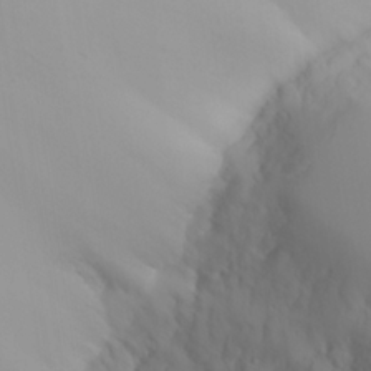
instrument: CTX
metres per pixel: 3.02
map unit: Aa
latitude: 25.1781
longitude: -127.5560
